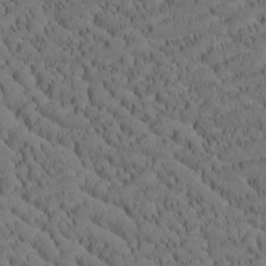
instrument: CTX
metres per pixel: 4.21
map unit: Htu
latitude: -4.1794
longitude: 173.5588
